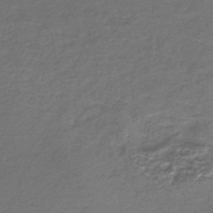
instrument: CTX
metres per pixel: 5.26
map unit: lHb
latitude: -43.8989
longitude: 62.2172
